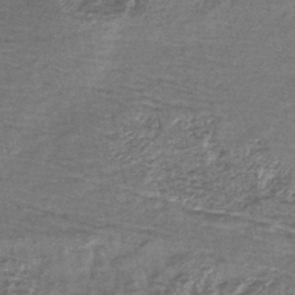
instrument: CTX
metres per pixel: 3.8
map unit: lHb
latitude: -43.5210
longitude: 78.5573
